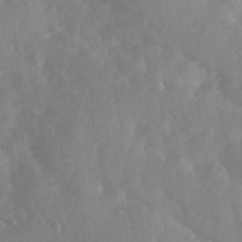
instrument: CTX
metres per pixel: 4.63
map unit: Ave
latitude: 11.0648
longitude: -102.5734
